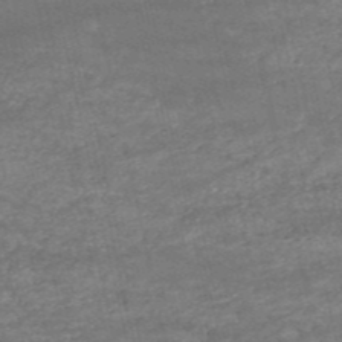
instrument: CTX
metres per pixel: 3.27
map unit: HNb
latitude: -52.8408
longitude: -38.6868
